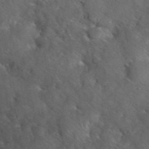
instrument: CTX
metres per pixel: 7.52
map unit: eHh
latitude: 39.8583
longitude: -56.7057
